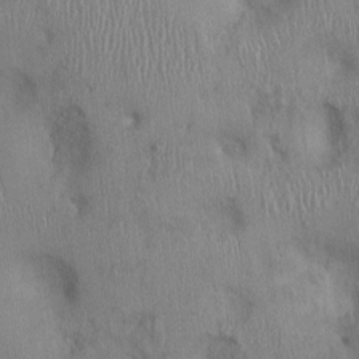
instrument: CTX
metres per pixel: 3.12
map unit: Ht
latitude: 0.2522
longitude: -13.1403
